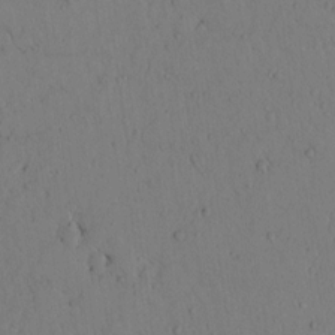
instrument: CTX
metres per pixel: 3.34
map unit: lAvf
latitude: 5.1025
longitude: 159.5399
